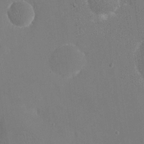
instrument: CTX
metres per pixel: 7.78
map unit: eHh
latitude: 19.8205
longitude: -68.4979
